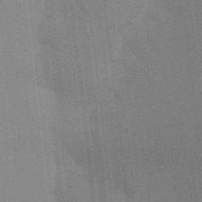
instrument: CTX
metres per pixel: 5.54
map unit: Aa
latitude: 32.8380
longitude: -143.0836
